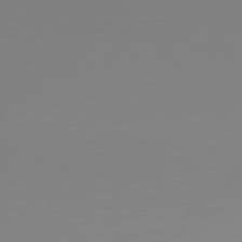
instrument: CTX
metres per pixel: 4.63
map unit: Hpe
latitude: 78.3656
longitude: 173.0675
